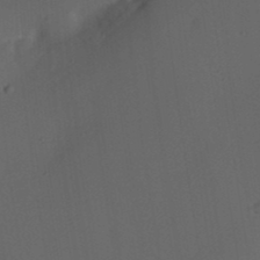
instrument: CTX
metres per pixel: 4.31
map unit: eHh
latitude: 25.7260
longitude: -69.7261
